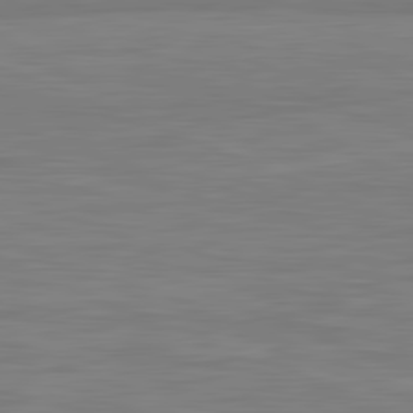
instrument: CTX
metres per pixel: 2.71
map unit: lApd
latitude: 81.8961
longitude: -169.4427
